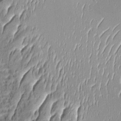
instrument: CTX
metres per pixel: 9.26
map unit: Aa
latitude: 9.1403
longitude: -132.9514
